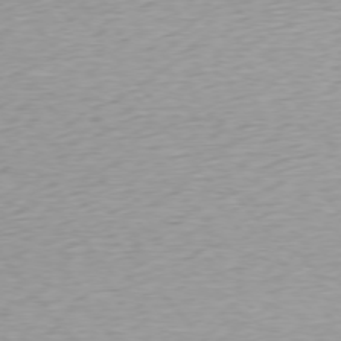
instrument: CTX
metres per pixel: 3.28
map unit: Ap
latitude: -75.9745
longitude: -88.5735
